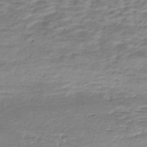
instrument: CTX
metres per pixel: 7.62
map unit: Nhe
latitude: -47.9367
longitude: -171.1781
